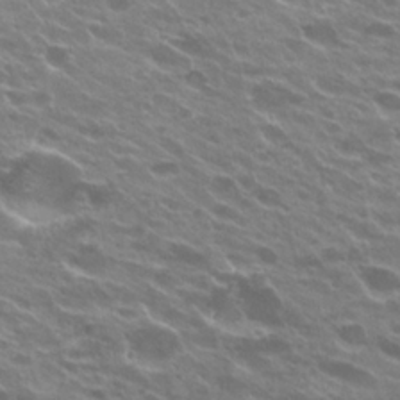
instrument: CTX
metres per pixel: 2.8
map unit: Hto
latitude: 23.6694
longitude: -37.3482
